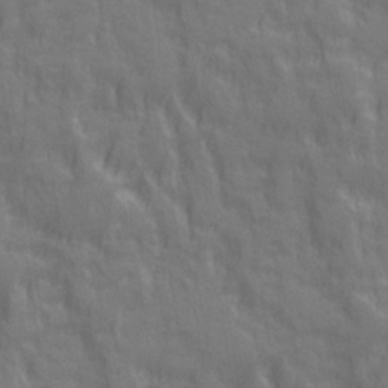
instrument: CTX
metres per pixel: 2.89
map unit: Ave
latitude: 20.1767
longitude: -134.1011
